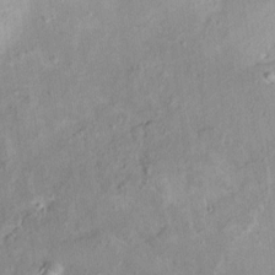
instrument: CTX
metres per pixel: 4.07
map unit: HNhu
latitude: 5.2537
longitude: 3.3131
